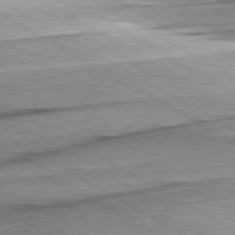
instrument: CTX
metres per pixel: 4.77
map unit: lApd
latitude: 80.4790
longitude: -156.7246
